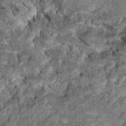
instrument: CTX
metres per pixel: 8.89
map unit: Hto
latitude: 15.4616
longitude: -34.5734
